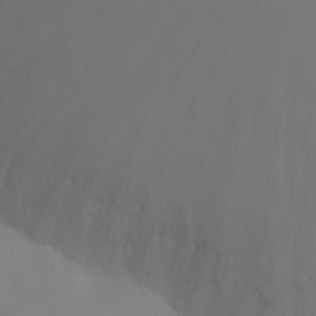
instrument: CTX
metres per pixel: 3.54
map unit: Ht
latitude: -5.0486
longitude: -24.7813
